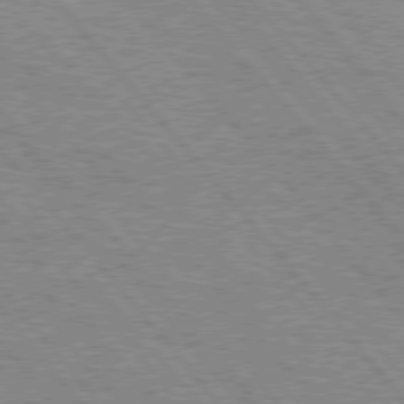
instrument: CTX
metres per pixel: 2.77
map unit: lApd
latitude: 76.2522
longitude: -76.3089
